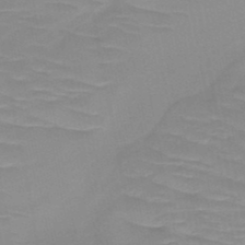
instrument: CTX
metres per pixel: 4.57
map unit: HNb
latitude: -48.5574
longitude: -49.2159
